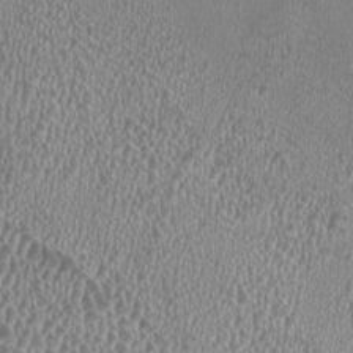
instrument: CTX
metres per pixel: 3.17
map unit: HNhu
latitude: -1.3321
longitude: 0.0472
